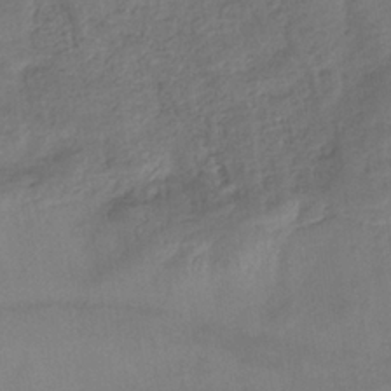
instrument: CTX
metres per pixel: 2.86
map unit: eHb
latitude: -33.0676
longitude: 75.2754
